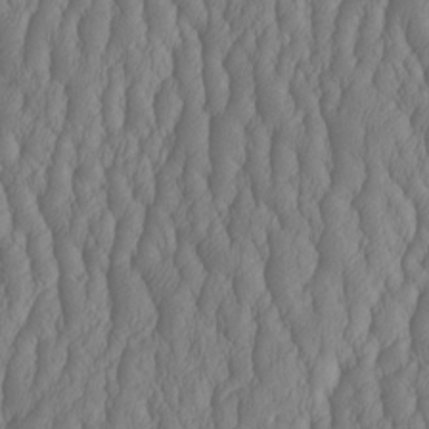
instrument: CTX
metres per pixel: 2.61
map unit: HNhu
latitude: -2.5573
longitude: 13.2376
